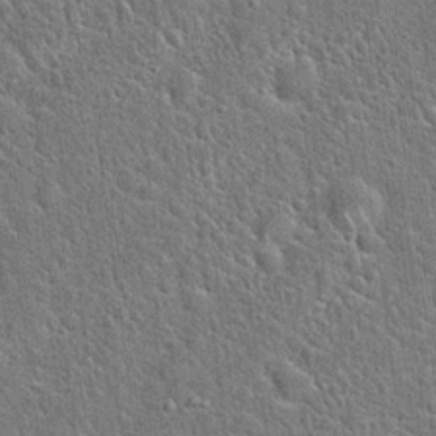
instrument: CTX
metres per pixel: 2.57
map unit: Hto
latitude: 21.5182
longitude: -51.7260
